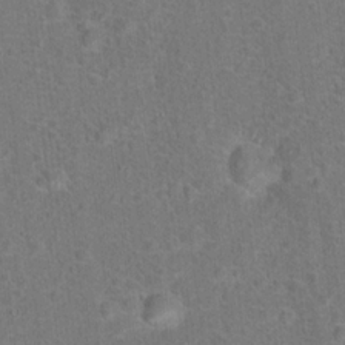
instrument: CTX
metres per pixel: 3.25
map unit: Hto
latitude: 15.8773
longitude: -41.8205
